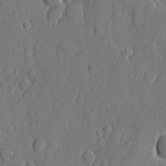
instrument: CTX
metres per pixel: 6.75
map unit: eHh
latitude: 5.5749
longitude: -75.2915
